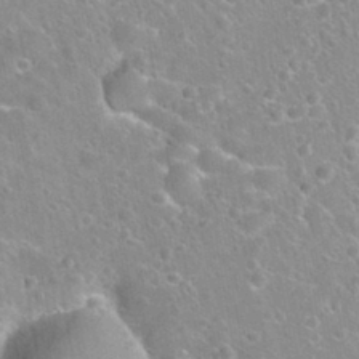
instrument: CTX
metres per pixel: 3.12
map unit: Nhu
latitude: 30.7813
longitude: -52.9703
